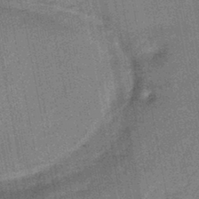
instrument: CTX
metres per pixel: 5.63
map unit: HNb
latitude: -44.9164
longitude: -36.4979
